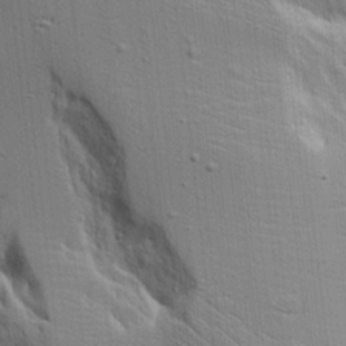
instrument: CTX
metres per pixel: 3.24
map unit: Aa
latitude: 17.4426
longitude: -125.2348
